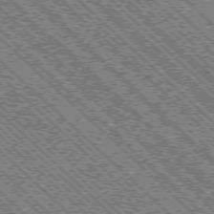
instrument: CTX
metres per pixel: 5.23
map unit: Ap
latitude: -76.0472
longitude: -96.5735
